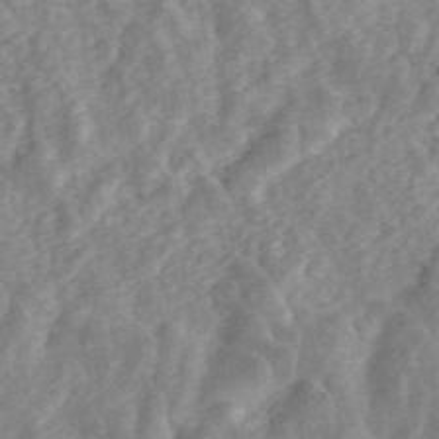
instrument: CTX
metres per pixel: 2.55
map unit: ANa
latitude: 46.0633
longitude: 23.9178
